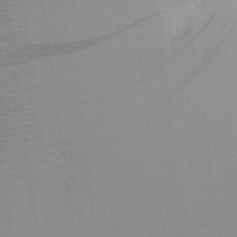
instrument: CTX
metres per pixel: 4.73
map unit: Aa
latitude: 28.6112
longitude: -139.3482
